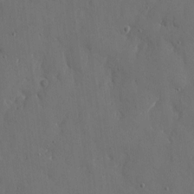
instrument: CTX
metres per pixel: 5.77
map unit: eHh
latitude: 6.9325
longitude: -68.4223
